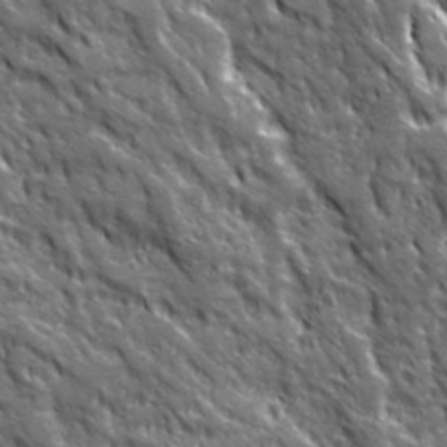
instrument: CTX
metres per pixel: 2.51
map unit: Ave
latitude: 20.1578
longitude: -135.0080
